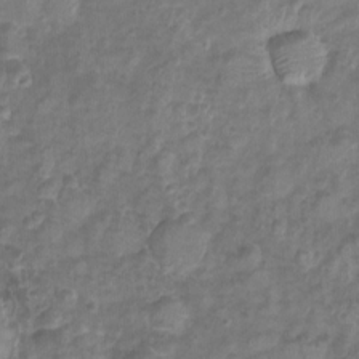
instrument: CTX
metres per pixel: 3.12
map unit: Ht
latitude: -5.8800
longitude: -21.0270
